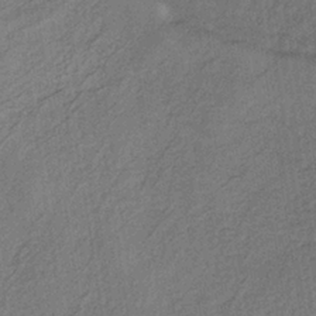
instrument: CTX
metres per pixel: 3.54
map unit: lHb
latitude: -35.8233
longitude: 71.0675
